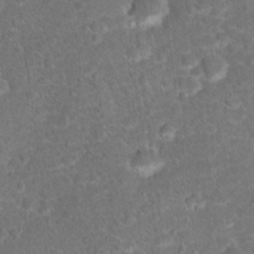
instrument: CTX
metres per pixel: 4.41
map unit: Hto
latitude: 17.1592
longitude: -42.6113
